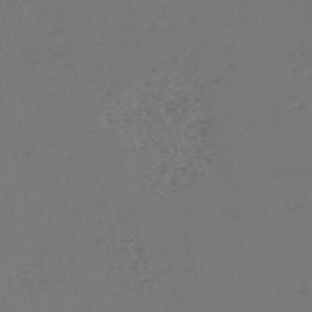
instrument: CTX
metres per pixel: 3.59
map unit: Nve
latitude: -57.8044
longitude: 53.2753
